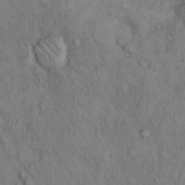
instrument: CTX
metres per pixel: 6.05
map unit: Hto
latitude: 14.4601
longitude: -59.5749
